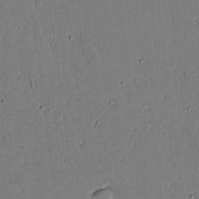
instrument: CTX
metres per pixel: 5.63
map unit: lAvf
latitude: 14.3468
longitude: -127.4804
